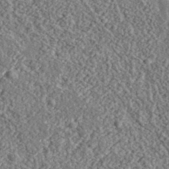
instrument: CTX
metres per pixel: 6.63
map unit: lHvf
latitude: 37.1970
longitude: -88.9892
